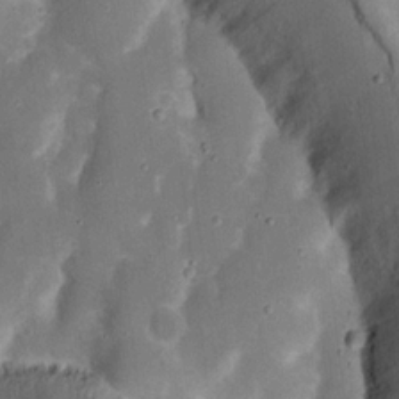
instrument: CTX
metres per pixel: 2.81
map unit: Nhu
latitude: 17.9528
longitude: -74.1200
